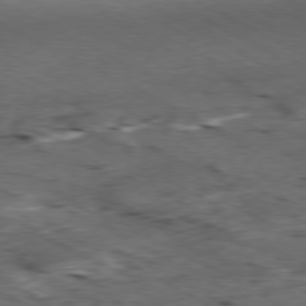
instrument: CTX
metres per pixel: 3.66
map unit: Ap
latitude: -79.3320
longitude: -68.5735
